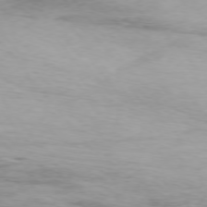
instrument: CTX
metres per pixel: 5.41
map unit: Ap
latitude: -77.1053
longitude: -68.4412
